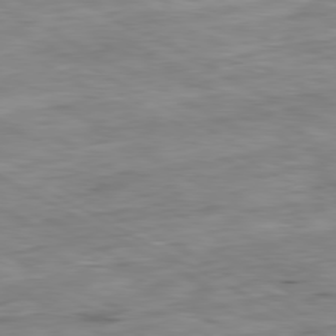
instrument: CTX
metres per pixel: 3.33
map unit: Ap
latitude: -80.7652
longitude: -81.3482
